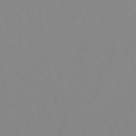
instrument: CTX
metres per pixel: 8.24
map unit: lHb
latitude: -48.7652
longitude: 74.4251
